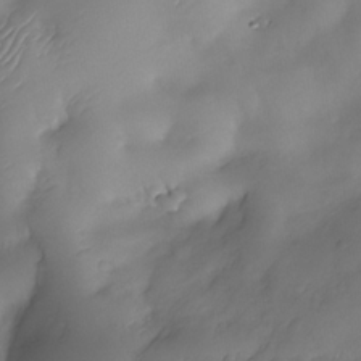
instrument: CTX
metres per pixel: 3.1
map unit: Nhe
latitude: -34.0472
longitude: -144.4601
